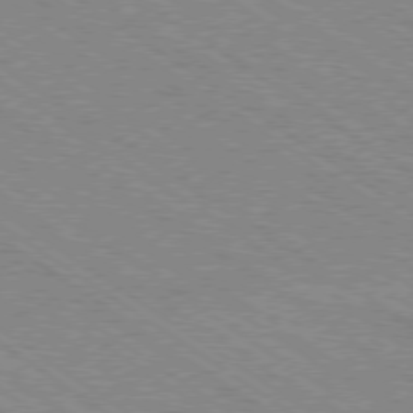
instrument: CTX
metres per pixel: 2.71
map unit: Ap
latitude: -79.0486
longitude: -79.8017
